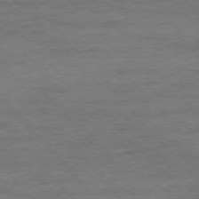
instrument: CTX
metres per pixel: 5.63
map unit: Ap
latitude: -76.8975
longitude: -83.7827
